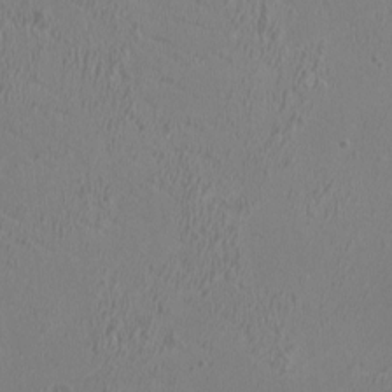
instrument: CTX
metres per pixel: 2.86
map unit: HNhu
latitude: 1.6505
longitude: -2.1955
